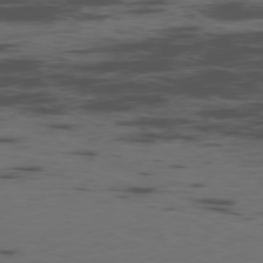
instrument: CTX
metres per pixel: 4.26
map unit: Ap
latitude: -76.3306
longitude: -66.7624
